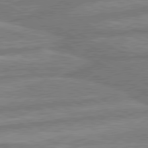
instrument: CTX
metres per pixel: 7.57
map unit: lApd
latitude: 80.2522
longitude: -167.9150
